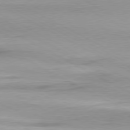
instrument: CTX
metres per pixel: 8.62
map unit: Ap
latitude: -80.4251
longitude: -61.2348
